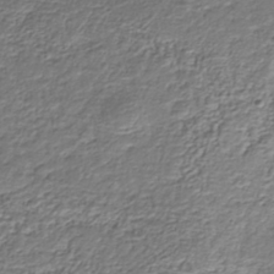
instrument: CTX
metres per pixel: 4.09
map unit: Nhu
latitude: -39.1809
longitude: -86.0633
